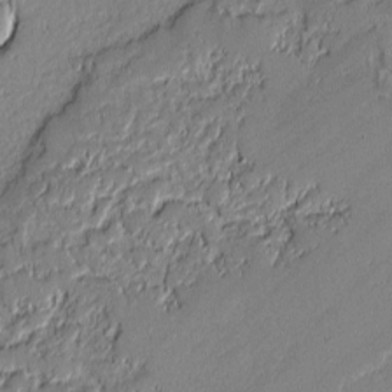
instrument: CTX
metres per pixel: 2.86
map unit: lAvf
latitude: -0.7464
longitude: -108.3467
